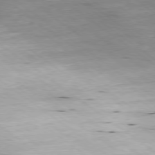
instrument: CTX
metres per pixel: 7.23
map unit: Ap
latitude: -78.9163
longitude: -91.5560
